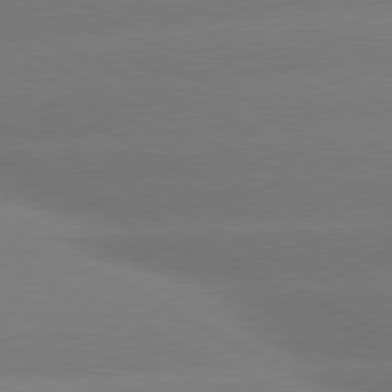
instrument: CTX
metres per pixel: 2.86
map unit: lApd
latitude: 80.7246
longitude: -151.4048
